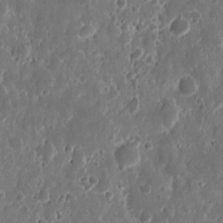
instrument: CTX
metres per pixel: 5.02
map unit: eHh
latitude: 11.2726
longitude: -72.1956
